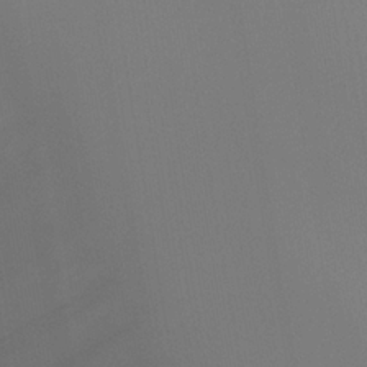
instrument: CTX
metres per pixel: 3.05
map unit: Ht
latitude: -4.0850
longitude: -61.9528
